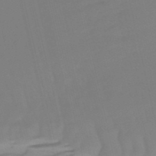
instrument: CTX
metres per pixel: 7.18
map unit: lHb
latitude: -49.3699
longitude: 76.0850
